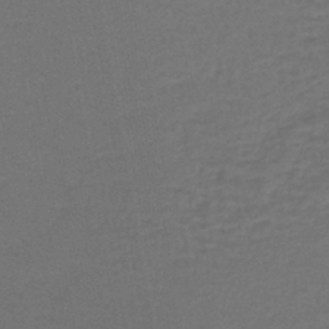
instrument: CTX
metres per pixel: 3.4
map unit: lHb
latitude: -43.8989
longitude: 74.4062
